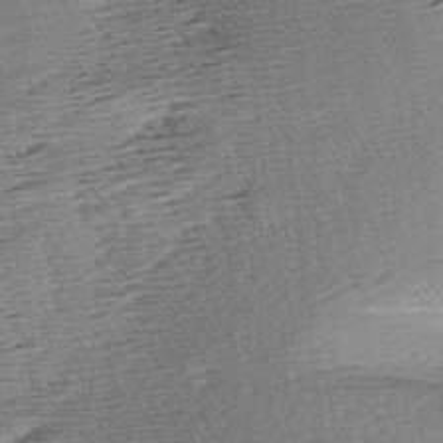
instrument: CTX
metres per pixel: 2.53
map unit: Aa
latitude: 8.4601
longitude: -140.9891
